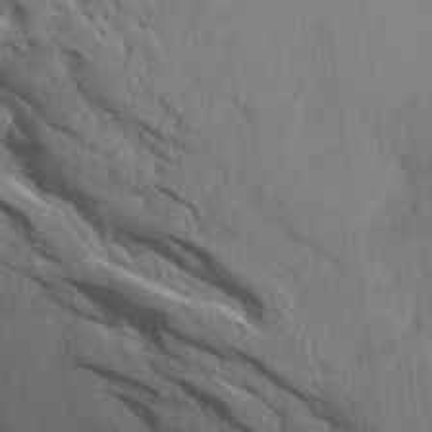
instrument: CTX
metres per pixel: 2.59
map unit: Ave
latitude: 21.9717
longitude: -137.8017
